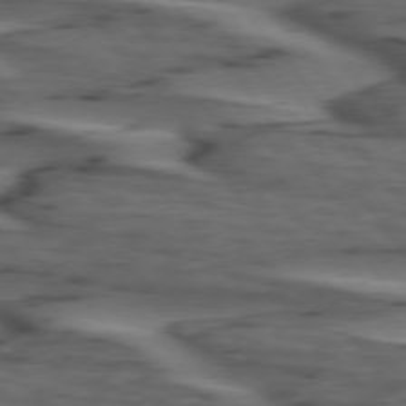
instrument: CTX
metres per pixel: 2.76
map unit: lApd
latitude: 75.0647
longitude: -71.0836
